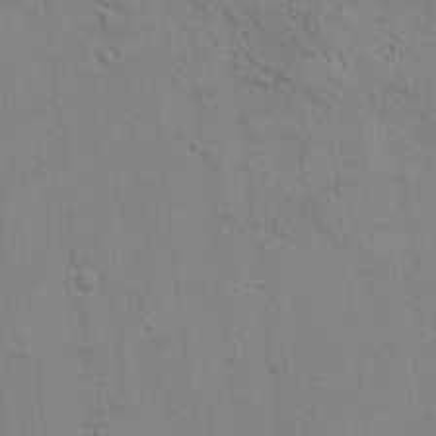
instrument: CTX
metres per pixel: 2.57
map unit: Htu
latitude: 0.5357
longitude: 173.8800
